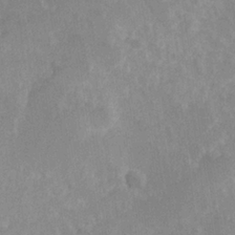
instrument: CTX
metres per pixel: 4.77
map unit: Hve
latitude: 24.9324
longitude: 145.2187
